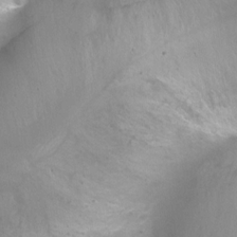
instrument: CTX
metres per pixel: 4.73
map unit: Ht
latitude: -6.5196
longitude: -33.2726
